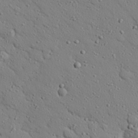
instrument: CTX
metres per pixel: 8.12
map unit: eHh
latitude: 25.6504
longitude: -78.0444
